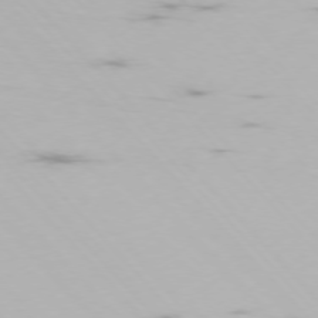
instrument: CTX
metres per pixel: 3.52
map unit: Ap
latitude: -75.9367
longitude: -76.1577
